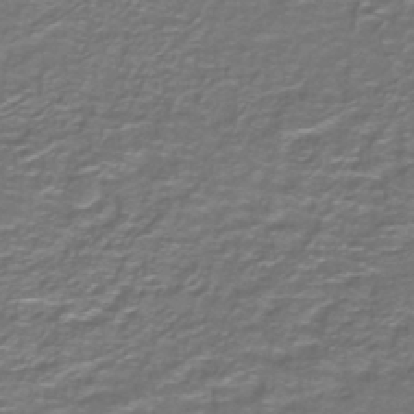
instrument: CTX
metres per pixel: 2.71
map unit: lHb
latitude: -42.7652
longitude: 55.7667
